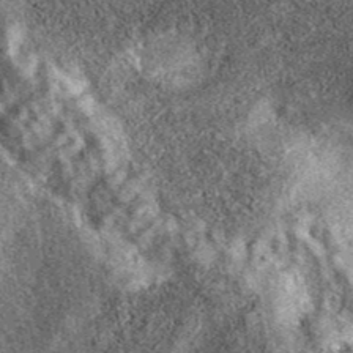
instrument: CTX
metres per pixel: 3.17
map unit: eAb
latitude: 39.9528
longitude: 106.7274
